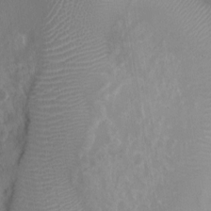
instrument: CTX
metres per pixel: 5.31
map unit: Nhu
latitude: 2.3656
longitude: -15.2348
